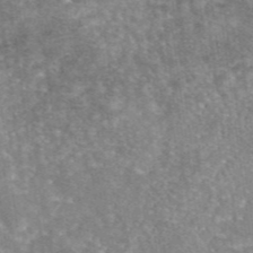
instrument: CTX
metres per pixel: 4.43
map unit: eAb
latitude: 45.4804
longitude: 105.5021
